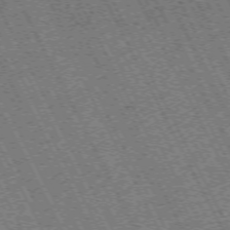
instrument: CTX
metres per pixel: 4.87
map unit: Hpe
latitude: -71.8611
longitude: 10.4629
